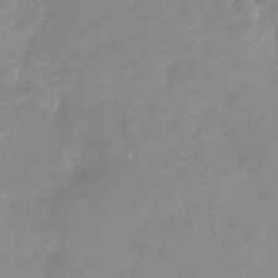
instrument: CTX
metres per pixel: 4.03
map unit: Nhu
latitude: -29.9178
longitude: -78.1011
